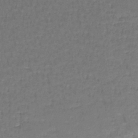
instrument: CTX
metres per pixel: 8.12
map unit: lHb
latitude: -43.4643
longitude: 59.3320
